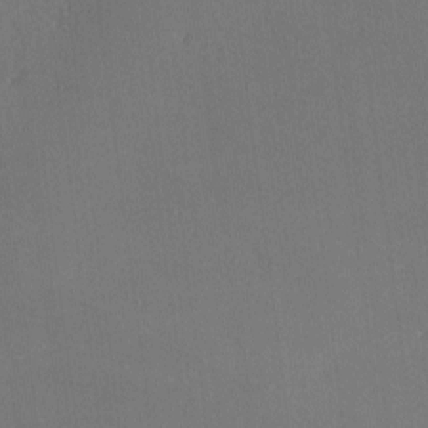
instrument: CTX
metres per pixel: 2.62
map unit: lHvf
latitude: -9.8233
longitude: -100.4790
